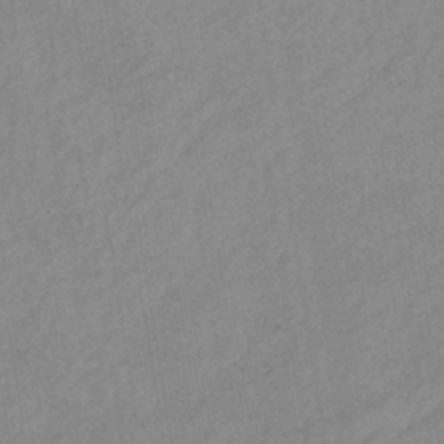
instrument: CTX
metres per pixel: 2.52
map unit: lHb
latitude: -36.6707
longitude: 71.2187
